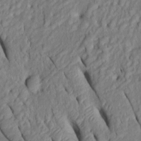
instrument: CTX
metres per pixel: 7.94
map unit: Htu
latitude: 1.1025
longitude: 149.4833
